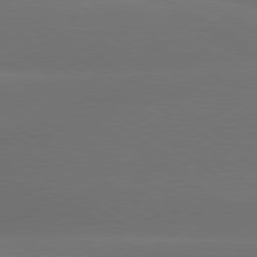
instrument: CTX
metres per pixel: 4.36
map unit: lApd
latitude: 79.9150
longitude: -151.8583
